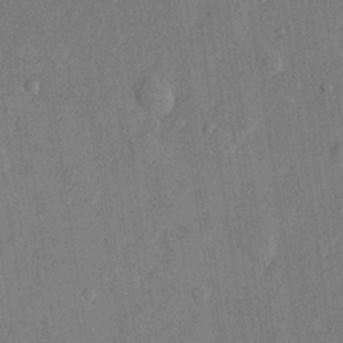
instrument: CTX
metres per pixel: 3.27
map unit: lHvf
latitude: 22.0822
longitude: 144.4440
